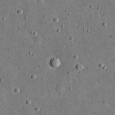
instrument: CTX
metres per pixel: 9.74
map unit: eHh
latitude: 21.4805
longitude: -65.4048
